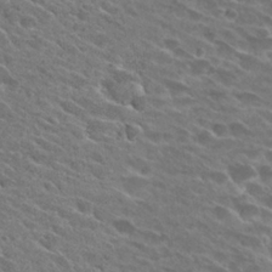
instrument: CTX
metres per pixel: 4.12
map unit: Hto
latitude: 26.8191
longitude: -42.4223
